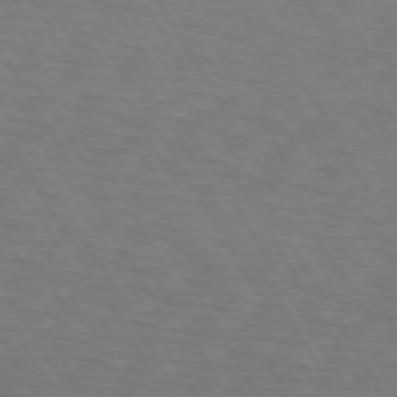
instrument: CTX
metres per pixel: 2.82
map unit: lApd
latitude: 73.0081
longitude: -74.7057
